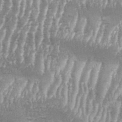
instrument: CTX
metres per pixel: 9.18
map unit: Aa
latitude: 33.4993
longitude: -135.3481
